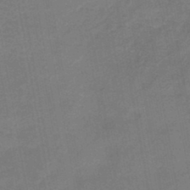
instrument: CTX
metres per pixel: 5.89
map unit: HNb
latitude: -45.5021
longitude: 52.3684
